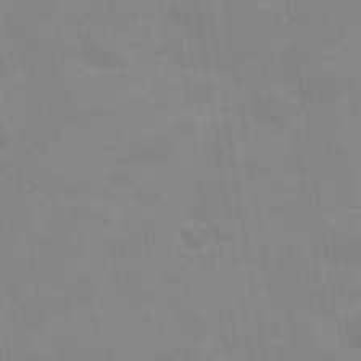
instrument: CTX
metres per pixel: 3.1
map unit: Hve
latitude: 31.0837
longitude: 150.1417
